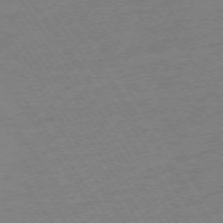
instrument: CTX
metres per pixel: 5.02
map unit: Ap
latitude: -74.6330
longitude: -81.4615
